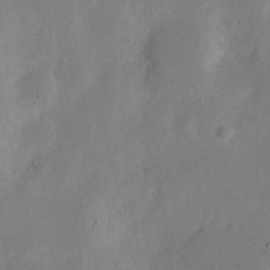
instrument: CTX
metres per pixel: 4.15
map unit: Nve
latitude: -24.5196
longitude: 107.2376
